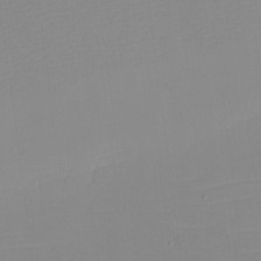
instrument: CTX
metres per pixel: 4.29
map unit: eHh
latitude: -5.2376
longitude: -83.0458
